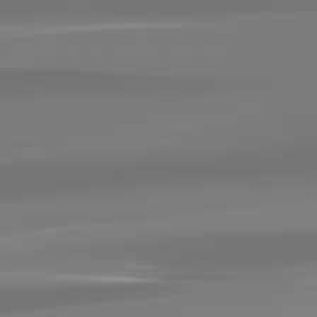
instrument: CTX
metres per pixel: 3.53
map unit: lApd
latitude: 83.2159
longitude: -130.8191
